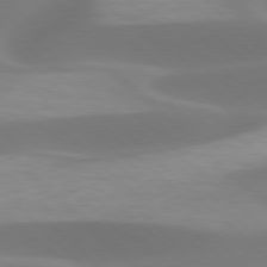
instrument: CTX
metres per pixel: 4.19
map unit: lApd
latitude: 77.8205
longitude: -50.2333
